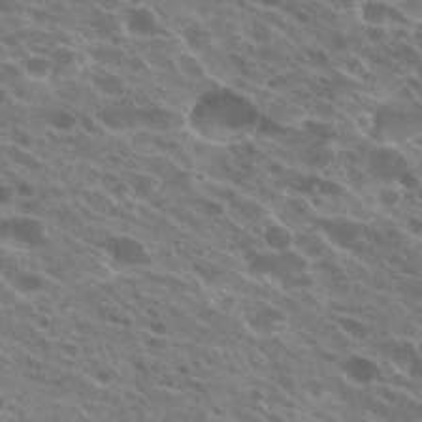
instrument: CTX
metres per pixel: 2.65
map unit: Hto
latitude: 24.0822
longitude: -40.2711
